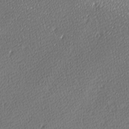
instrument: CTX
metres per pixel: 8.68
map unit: lAa
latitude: -10.7841
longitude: -125.8016
